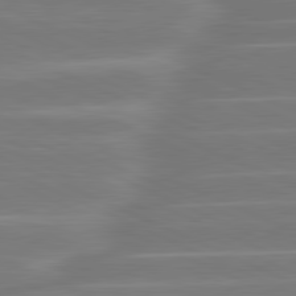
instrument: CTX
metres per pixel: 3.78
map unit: lApd
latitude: 81.2915
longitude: -131.3482
